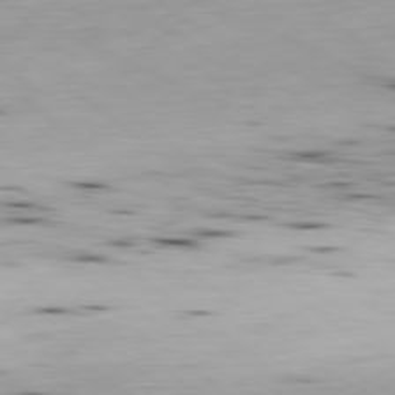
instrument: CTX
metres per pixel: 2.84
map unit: Ap
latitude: -79.1620
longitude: -73.8395
